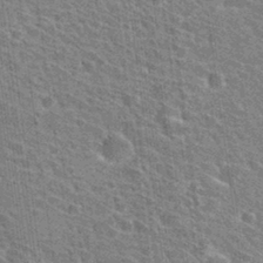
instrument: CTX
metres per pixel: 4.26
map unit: Hto
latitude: 31.2915
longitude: -44.3089
